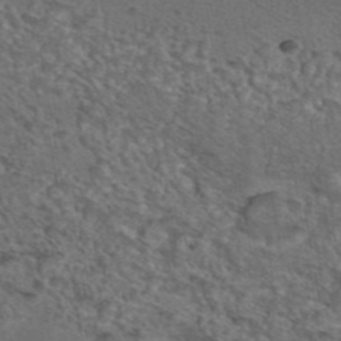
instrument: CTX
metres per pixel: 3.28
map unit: eAb
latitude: 43.9150
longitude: 104.2928
